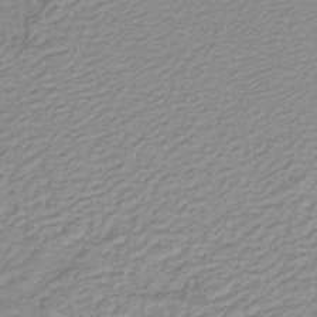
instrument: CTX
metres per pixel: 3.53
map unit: lHb
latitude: -40.9164
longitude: 53.7099
